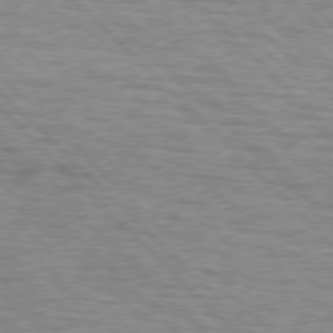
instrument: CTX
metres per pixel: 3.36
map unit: lApd
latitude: 76.9136
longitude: -78.1389
